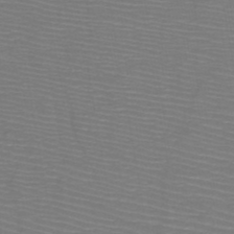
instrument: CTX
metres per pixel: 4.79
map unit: HNb
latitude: -48.7086
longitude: -45.0269
